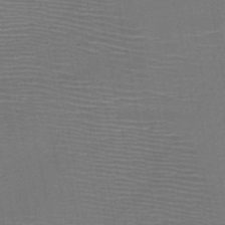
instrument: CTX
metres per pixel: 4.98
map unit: HNb
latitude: -46.9541
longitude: -40.5356
